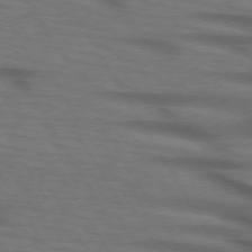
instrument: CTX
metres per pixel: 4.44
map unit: lApd
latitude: 73.4616
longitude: -73.6127
